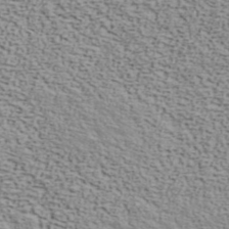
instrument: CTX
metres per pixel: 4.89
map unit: ANa
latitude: 40.8002
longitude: 29.6344
